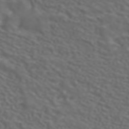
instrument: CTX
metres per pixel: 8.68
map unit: ANa
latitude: 42.9325
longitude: 34.1039
